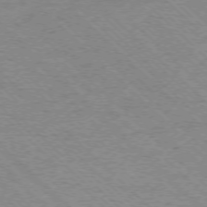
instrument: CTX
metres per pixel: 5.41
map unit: Ap
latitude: -75.4077
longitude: -79.7450
